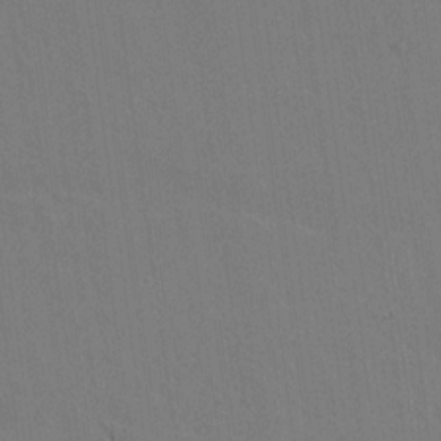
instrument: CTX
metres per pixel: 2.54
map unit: lAvf
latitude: 15.1215
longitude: -126.8191
